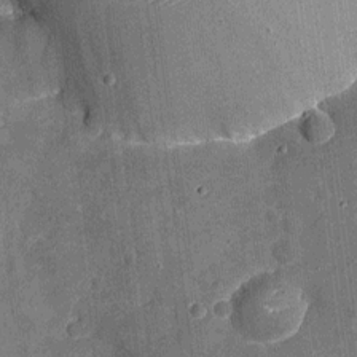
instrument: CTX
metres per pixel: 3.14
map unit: Nhu
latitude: -18.8597
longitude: -56.3656
